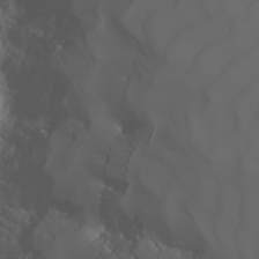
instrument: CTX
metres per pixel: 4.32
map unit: Nhu
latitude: -5.2187
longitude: -90.3845
